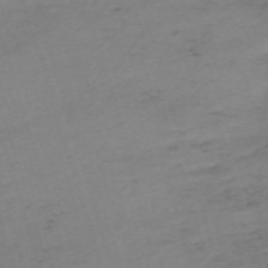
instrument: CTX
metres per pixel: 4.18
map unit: eHh
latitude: -61.8044
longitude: 51.1809
